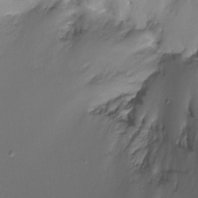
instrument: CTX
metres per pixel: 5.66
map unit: Ht
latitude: -11.9556
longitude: -45.3104
